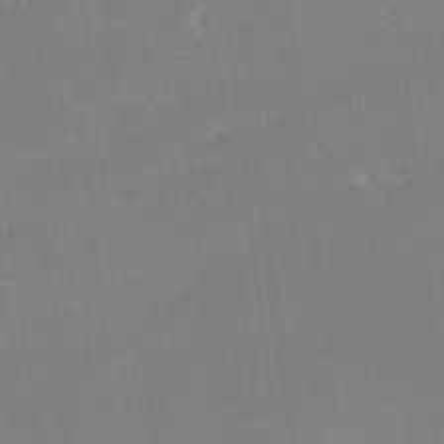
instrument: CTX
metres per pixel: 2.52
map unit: Ave
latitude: 18.2333
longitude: -137.2915
